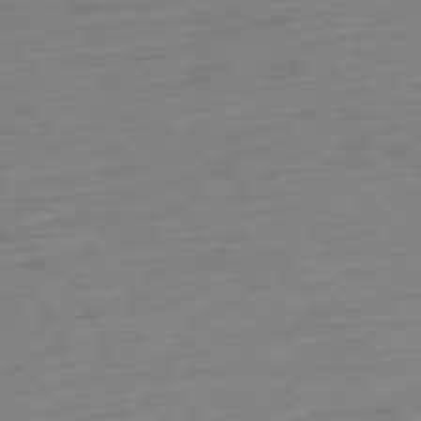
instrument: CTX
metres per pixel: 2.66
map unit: Ap
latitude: -77.3888
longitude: -78.6491
